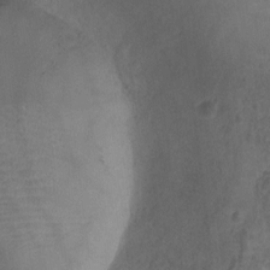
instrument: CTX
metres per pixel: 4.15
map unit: Ht
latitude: -9.4832
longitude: -21.4427
